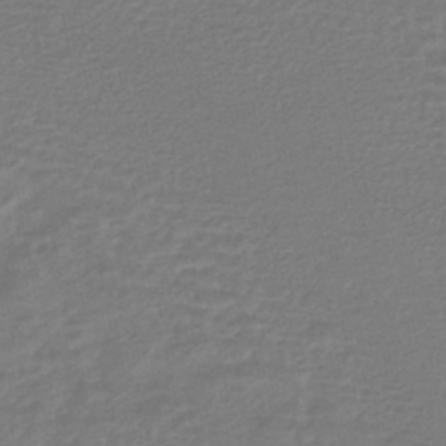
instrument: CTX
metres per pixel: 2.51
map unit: HNhu
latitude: -45.7667
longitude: 98.1606
